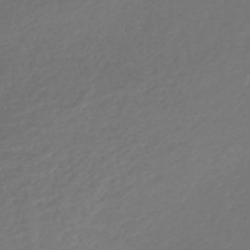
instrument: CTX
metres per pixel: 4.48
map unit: lHb
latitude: -42.7841
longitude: 69.7666
